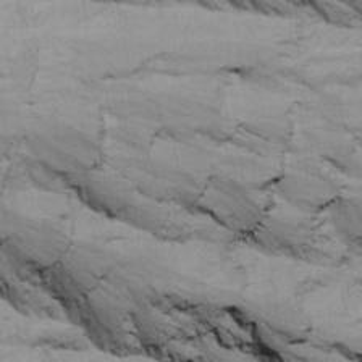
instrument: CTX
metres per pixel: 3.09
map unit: Ave
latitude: 16.9136
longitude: -138.6679
